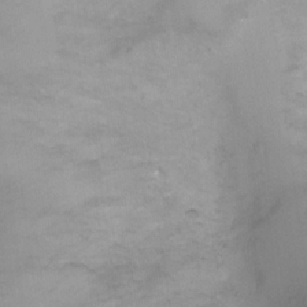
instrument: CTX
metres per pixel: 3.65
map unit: Ht
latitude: -4.5196
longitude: -19.1592
